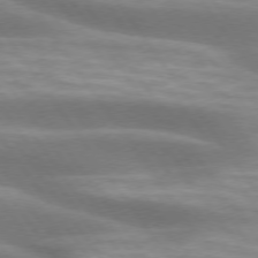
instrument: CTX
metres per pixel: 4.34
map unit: lApd
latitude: 74.7057
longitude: -49.5182
